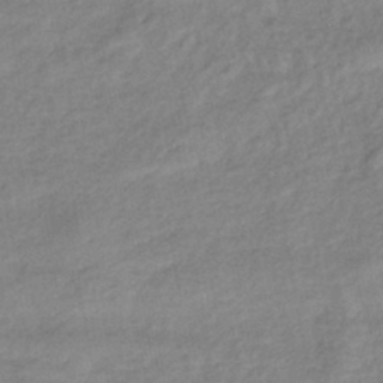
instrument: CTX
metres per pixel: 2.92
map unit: eHb
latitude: -40.2928
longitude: 79.3320
